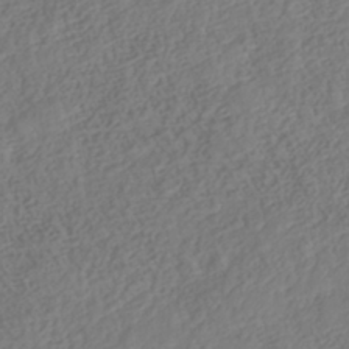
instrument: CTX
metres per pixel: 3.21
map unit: Nhe
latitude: -41.2943
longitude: -110.5924
